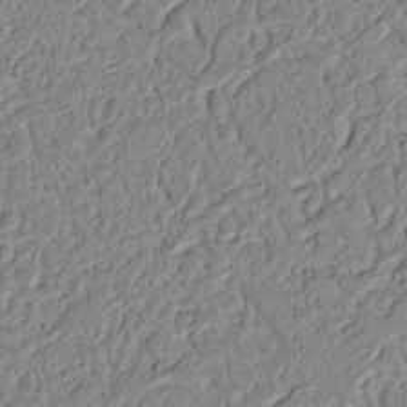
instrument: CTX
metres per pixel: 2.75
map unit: Nhu
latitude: 17.0647
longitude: -74.4034
